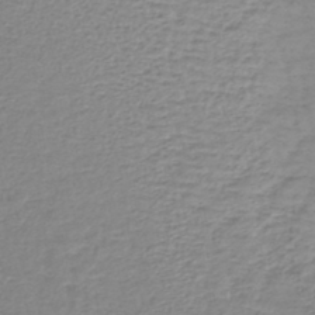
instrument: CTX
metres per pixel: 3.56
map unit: lHb
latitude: -40.8597
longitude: 71.6911
